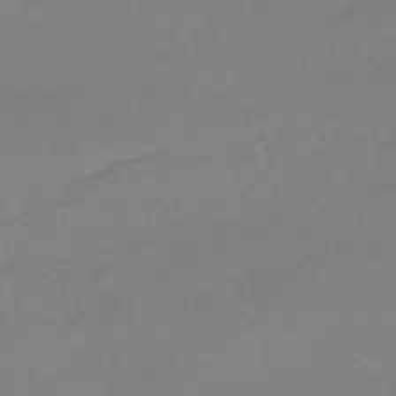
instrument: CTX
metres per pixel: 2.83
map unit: eHb
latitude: -48.1228
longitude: 85.9556
